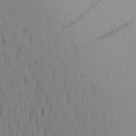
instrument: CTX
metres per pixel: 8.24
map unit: Aa
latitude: 23.7072
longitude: -148.6491
